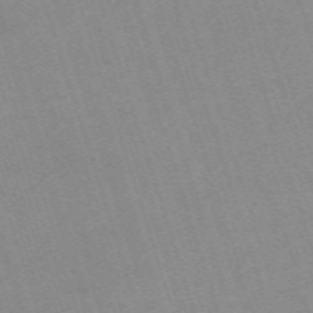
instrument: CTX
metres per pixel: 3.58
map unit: eHh
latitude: -62.7652
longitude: 49.8612
